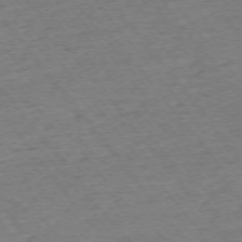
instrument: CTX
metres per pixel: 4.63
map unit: Ap
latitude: -75.5022
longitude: -88.2145
